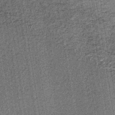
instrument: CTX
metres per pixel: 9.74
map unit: lHb
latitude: -37.6532
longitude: 64.3118
